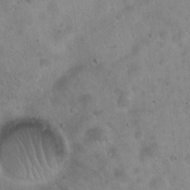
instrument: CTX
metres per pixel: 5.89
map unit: Hto
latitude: 21.7261
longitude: -54.2333
